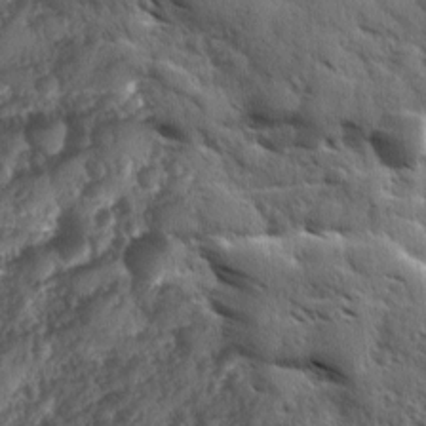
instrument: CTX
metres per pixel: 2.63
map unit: Ave
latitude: 10.8569
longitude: -103.0269
